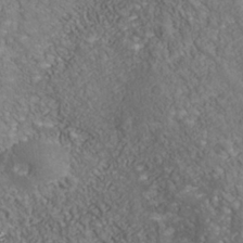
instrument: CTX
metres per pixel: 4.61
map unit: Nhu
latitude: -39.5588
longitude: -83.6882
